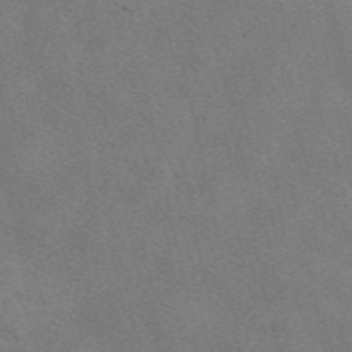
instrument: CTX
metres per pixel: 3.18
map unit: eAb
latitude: 50.8380
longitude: 107.8423
